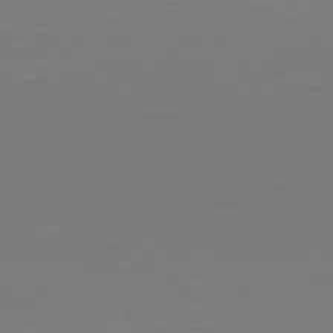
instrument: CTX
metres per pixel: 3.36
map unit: Hpe
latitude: 78.6680
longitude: -139.0836
